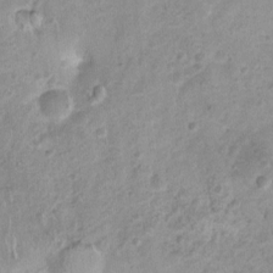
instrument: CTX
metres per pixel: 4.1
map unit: Nhu
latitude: 3.0080
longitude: -16.1388
